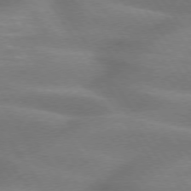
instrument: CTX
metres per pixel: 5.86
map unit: lApd
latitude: 74.7057
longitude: -58.8569
